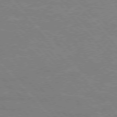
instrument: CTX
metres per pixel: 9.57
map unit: Hpe
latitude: 75.8017
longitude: -155.7827
